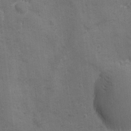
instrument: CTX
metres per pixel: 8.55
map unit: Ave
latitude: -7.7666
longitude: -120.4223
